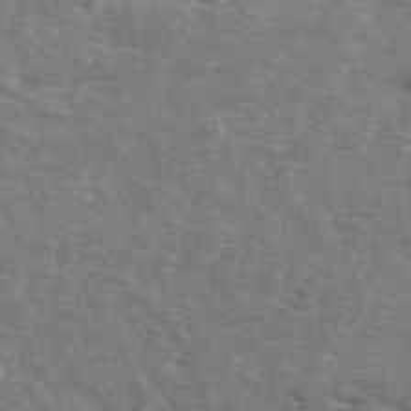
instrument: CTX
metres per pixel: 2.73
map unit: ANa
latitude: 48.8947
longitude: -76.3089
